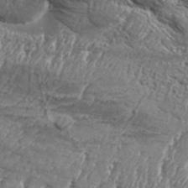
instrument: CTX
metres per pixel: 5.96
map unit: Aa
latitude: 34.1200
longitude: -135.4993
